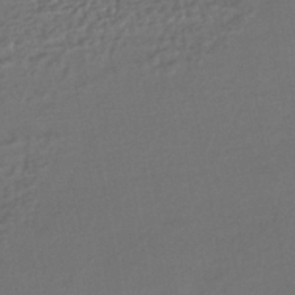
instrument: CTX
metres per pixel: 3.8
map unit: HNhu
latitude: -42.5951
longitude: 95.3131
